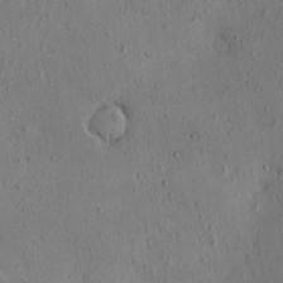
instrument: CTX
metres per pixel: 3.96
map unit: eHh
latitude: -0.4818
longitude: 18.4251
